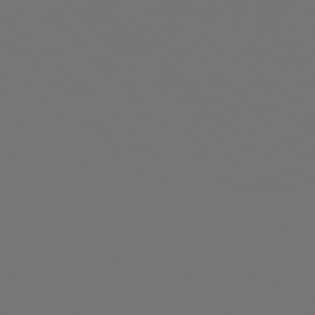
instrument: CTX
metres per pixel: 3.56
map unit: Hpe
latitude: 77.8205
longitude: -176.5923
